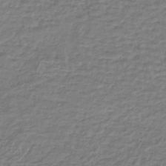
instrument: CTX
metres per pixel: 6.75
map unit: lHb
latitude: -41.1809
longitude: 70.2929
